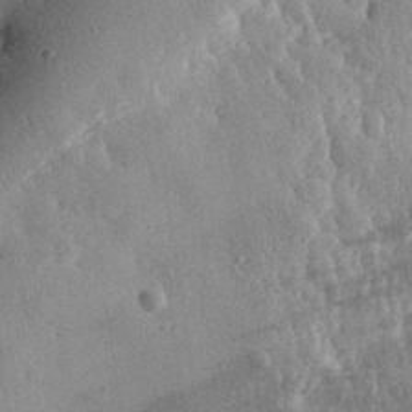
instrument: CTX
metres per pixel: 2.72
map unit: eHh
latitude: 31.8584
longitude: -80.3656
